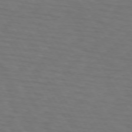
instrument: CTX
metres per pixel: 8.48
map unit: lApd
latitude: 73.0081
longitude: -74.6113
